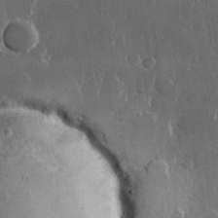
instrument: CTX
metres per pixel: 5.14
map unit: Hve
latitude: 22.4412
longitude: 148.0094
